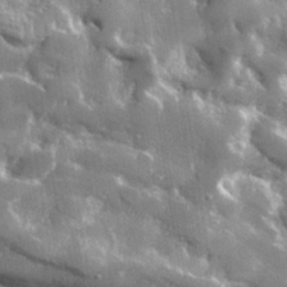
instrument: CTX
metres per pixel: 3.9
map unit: lHvf
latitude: 31.6127
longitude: -92.4601
